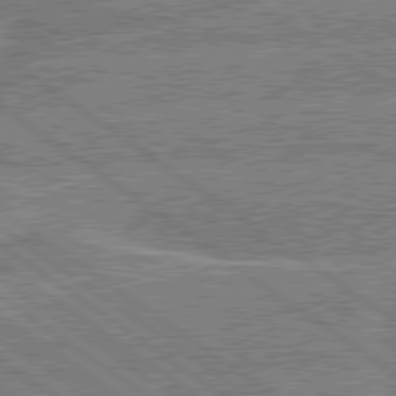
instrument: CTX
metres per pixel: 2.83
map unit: lApd
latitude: 79.7261
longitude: -144.5357
